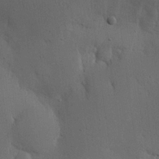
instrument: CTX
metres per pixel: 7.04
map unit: Nhu
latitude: 16.6679
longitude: -79.1592
